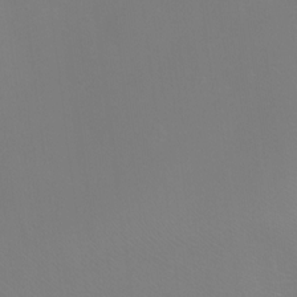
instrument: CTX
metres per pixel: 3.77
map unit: Ht
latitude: -6.1983
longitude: -28.7813
